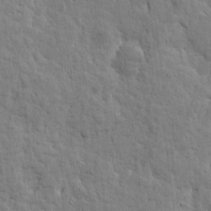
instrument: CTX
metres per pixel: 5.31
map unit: Htu
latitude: -1.6911
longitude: 179.9745
